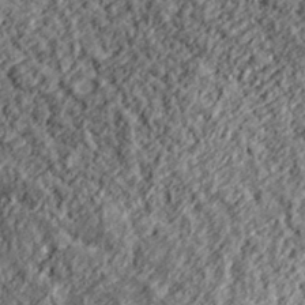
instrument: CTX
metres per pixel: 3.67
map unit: lHvf
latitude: 38.2711
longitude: -91.2726
